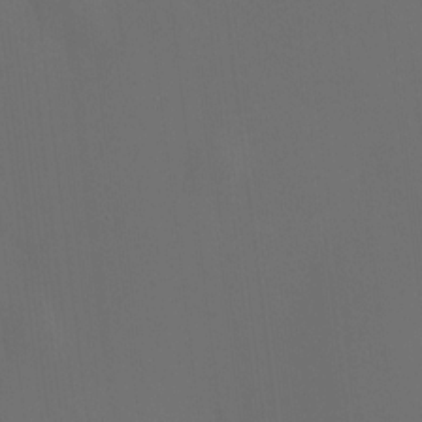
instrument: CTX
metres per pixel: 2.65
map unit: HNhu
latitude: 10.5546
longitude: 10.2551
